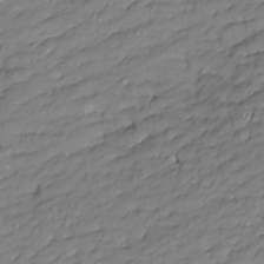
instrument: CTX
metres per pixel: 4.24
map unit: Htu
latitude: -8.3117
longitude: 177.1998
